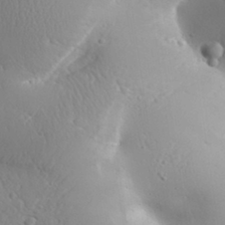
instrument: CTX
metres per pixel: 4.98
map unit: Aa
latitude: 31.9151
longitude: -143.6694
